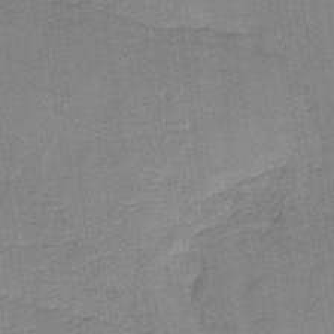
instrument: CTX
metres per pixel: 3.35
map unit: lHb
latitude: -40.7085
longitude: 52.9163
